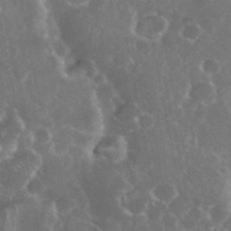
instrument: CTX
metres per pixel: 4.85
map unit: eHh
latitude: 35.2726
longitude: -59.2915
